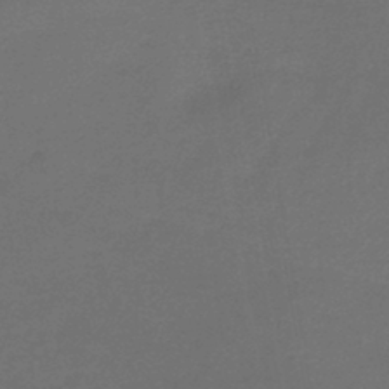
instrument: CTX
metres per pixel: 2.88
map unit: lHb
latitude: -43.7288
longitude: 60.4629
